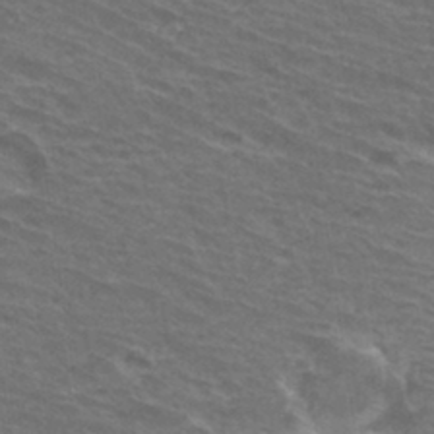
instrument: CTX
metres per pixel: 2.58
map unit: Hto
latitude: 33.8961
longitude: -40.9135
